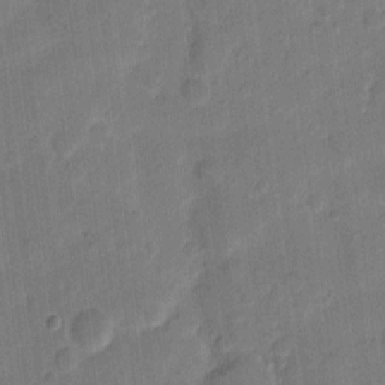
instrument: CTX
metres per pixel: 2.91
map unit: eHh
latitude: 10.5735
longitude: -65.7072
